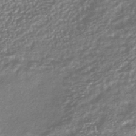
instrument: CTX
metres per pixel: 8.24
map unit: HNhu
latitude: -43.2564
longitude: 93.4832
